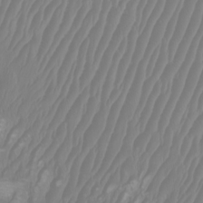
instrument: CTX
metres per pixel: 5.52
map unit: Htu
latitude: -9.8800
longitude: -74.8758
